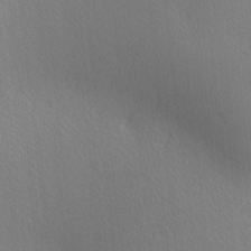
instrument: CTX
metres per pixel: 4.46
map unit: lAa
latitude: -5.3320
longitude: -121.7639
